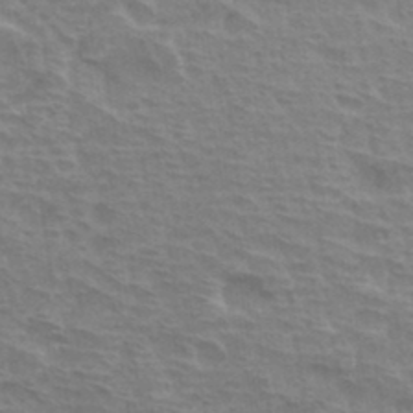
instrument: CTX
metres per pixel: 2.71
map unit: Hto
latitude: 33.0836
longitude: -44.1389
